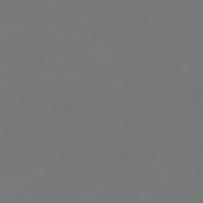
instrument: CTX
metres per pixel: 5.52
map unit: Ap
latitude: -76.1795
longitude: -79.5749
